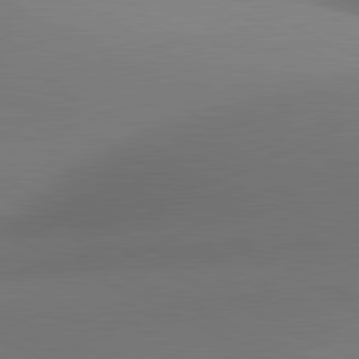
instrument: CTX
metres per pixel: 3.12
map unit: lApd
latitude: 81.2915
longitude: 134.8219
